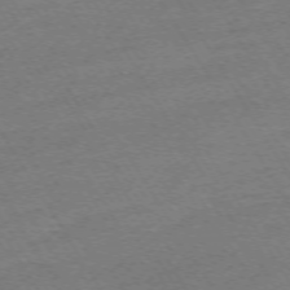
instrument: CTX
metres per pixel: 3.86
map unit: Ap
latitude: -73.6533
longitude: -85.0648
